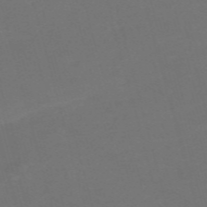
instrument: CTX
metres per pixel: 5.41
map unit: Nve
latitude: -59.3887
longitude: 58.3306
